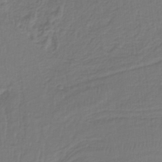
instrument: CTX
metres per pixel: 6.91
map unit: HNb
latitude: -37.6532
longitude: 55.8234
